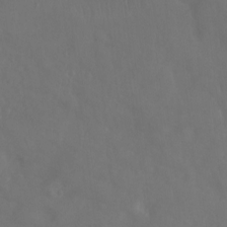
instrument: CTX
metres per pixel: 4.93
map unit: Ht
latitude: -0.8030
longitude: -32.6868
